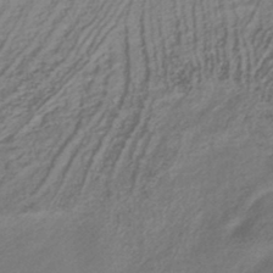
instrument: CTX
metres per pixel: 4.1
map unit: eHb
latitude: -42.2739
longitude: 84.5006
